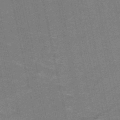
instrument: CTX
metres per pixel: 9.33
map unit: HNb
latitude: -51.8044
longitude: -44.1011
